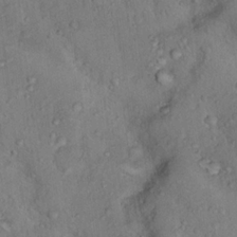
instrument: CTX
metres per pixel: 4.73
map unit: Nhu
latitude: 15.9528
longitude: -30.2523
